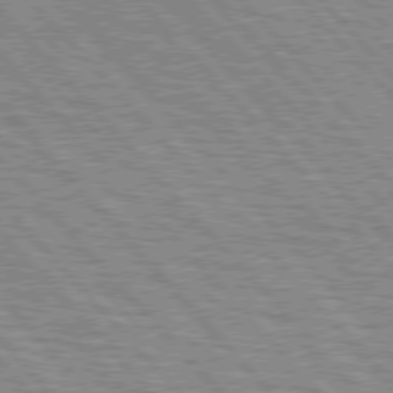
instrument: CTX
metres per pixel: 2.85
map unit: lApd
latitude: 76.9136
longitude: -72.3468
